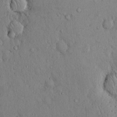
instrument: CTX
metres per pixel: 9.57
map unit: Hto
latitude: 13.1025
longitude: -58.1767
